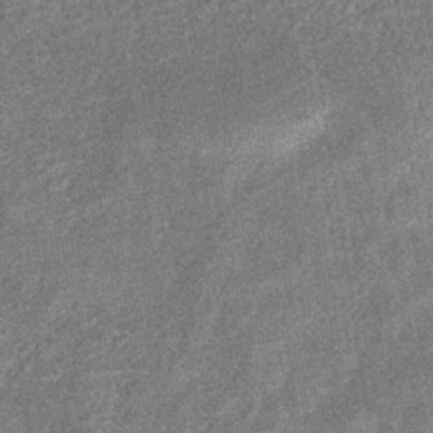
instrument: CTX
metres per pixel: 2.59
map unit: eHb
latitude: -34.4062
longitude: 78.3117
